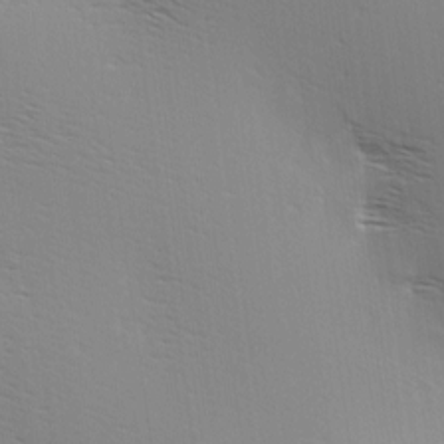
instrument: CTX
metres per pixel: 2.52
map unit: Hve
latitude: 3.6316
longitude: -121.6694
